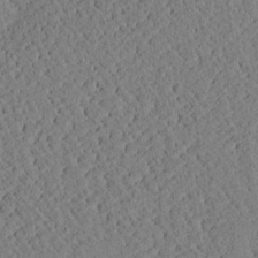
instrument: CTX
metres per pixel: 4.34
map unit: Aa
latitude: 24.8569
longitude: -133.4615
